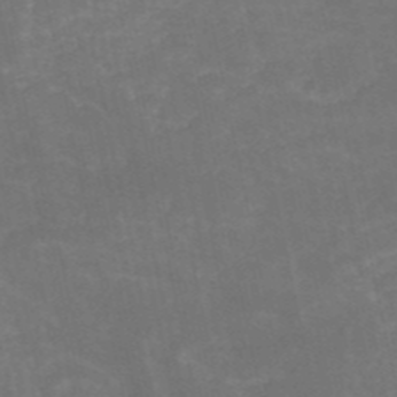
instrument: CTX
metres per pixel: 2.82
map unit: HNb
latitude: -52.3495
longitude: -38.3089
